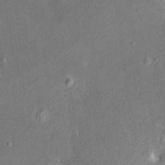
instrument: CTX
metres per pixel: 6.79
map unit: HNhu
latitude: 4.9892
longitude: 3.5777
